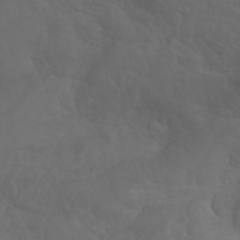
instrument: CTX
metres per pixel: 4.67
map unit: ANa
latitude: 41.4426
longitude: 53.6155
